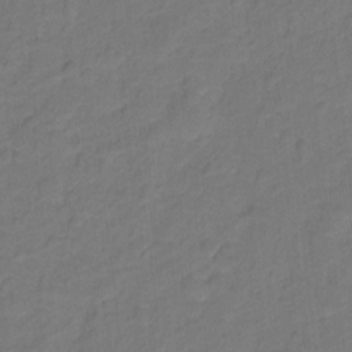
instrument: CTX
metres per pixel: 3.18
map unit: Hto
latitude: -1.6155
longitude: -34.4790
